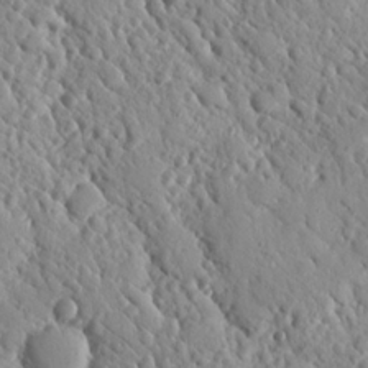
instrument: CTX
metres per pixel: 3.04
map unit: Nhu
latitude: 20.1200
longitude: -79.0648
